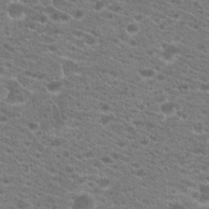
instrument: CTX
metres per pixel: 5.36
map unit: Hto
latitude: 20.8569
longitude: -39.1214
